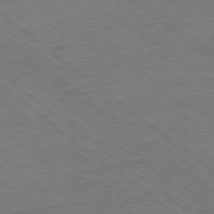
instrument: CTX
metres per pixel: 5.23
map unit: Hpe
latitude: -78.7463
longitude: 18.2928
